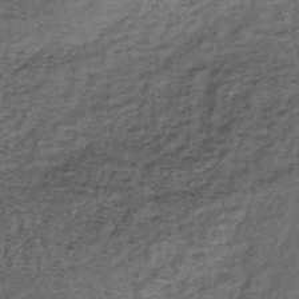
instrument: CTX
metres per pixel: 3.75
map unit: lHb
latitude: -38.5196
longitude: 66.4629
